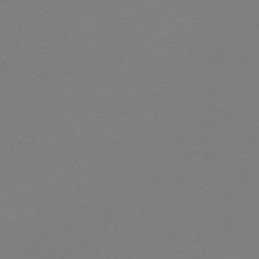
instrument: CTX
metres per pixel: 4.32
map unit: lHb
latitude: -45.8233
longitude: 70.8219
